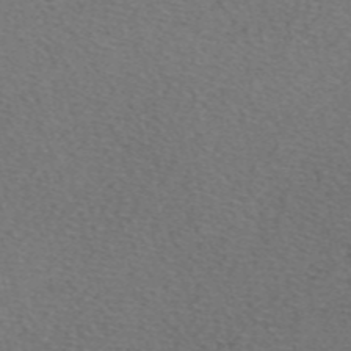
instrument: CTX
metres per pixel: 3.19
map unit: eAb
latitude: 48.6302
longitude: 107.6722
